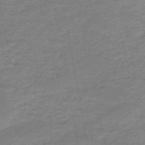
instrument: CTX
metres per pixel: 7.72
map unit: HNb
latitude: -49.5966
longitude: -39.5749
